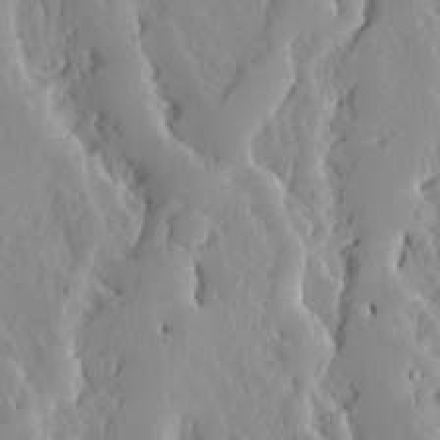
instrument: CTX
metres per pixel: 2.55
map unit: Ave
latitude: 13.2348
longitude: -135.1592
